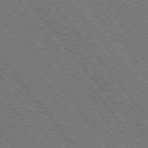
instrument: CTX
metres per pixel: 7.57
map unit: Hpe
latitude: 75.4049
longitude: -138.1578
